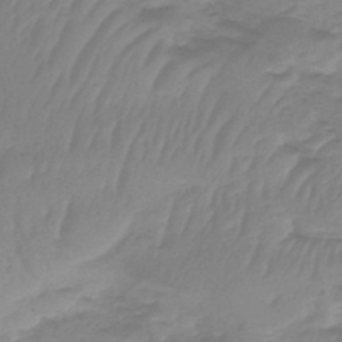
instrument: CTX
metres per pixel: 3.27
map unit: lHb
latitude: -42.0849
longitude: 63.5021
